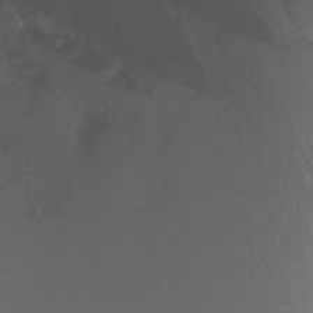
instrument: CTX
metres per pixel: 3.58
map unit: Nhu
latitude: -11.2754
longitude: -45.8016
